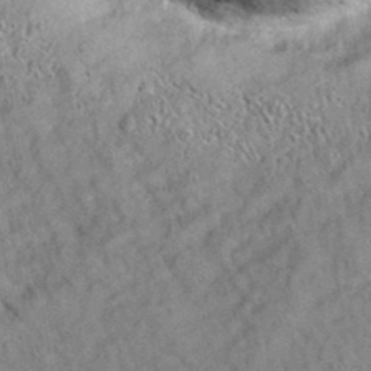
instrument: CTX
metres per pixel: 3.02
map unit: eAb
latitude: 35.1025
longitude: 108.6707
